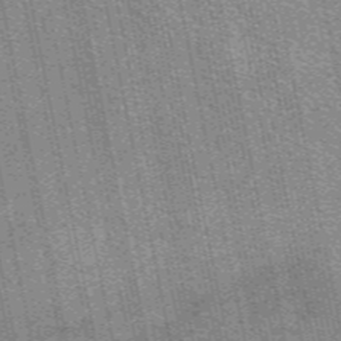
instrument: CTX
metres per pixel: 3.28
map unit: eAb
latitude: 49.4237
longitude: 105.8611
